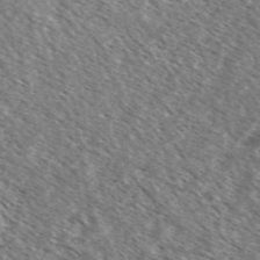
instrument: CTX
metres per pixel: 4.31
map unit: Ave
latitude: 37.6694
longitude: -109.8394
